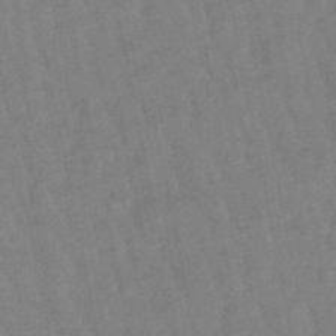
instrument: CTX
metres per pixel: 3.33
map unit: lHb
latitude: -49.0109
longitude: 78.2361
